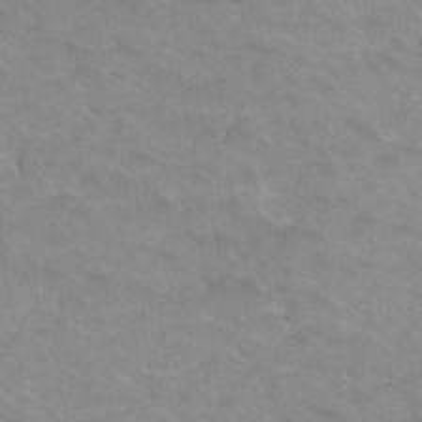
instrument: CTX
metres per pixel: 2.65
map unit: Hto
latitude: 2.4223
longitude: -32.7435
